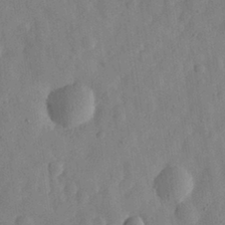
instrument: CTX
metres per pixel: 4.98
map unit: eHh
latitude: 29.9528
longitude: -75.5749
